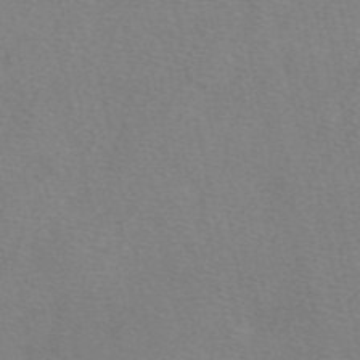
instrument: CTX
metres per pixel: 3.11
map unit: eAb
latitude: 49.0458
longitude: 107.6344
